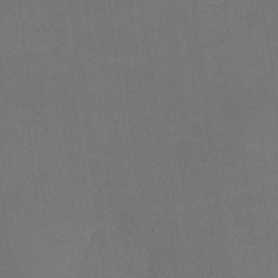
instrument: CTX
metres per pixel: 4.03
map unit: lHvf
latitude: -9.8044
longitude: -100.5735
